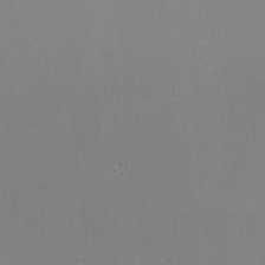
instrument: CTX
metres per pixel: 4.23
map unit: HNhu
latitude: -1.4266
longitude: -3.1214
